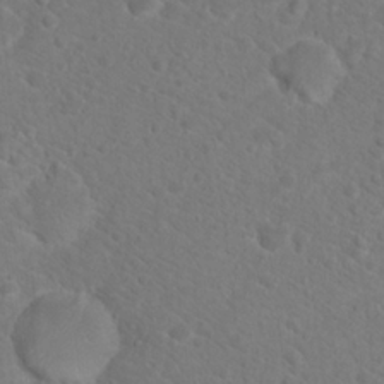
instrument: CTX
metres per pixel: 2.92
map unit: Hto
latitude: 18.5356
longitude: -37.1214
